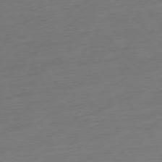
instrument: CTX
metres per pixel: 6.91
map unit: Hpe
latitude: -77.1053
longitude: -14.6491
